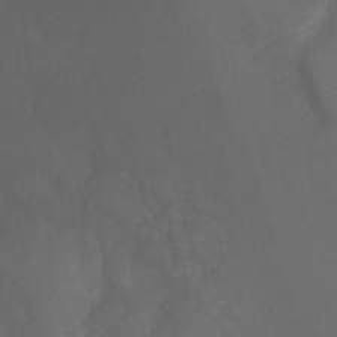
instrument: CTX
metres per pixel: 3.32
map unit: Ht
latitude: -10.0094
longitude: -33.4615
